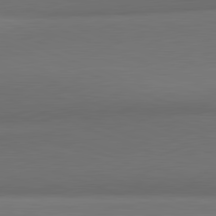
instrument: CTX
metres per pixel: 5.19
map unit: lApd
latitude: 81.9528
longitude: 170.0661
